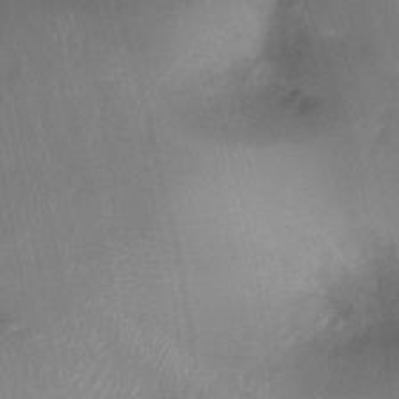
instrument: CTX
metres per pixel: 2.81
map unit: Ht
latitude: -17.3132
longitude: -44.8002
